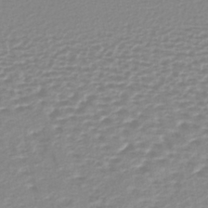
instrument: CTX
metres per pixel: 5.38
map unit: lHb
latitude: -40.2928
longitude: 64.7841
